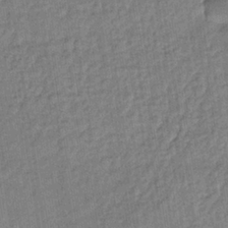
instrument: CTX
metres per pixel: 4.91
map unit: lHb
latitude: -35.5966
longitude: 65.7289
